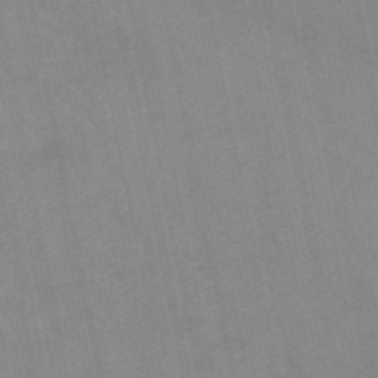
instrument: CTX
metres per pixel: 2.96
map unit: HNb
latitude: -52.6896
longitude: -49.7828
